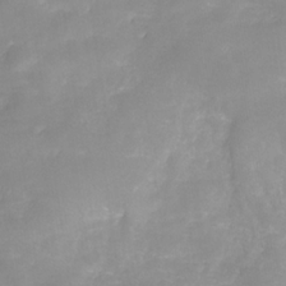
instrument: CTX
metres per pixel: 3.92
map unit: Hve
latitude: -31.3320
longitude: 89.4265
